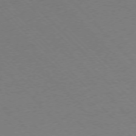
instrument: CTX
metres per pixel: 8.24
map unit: Ap
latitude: -76.4251
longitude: -85.5182
